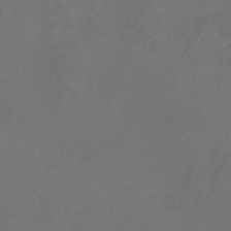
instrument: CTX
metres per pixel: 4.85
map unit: eHb
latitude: -39.6344
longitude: 76.8597
